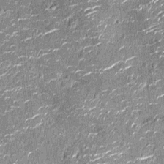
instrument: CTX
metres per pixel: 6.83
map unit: Nhu
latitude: -14.2929
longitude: -23.1970
